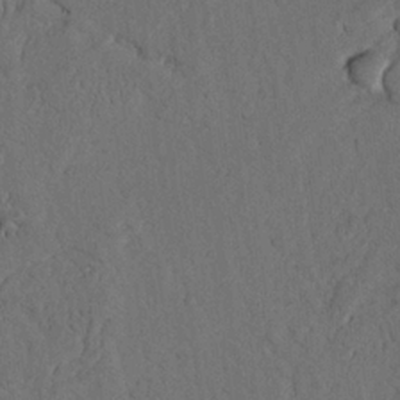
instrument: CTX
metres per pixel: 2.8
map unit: Nhu
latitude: 20.9514
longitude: -75.6127
